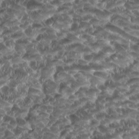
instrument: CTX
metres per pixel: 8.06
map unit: HNhu
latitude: -0.3685
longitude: 1.1054
